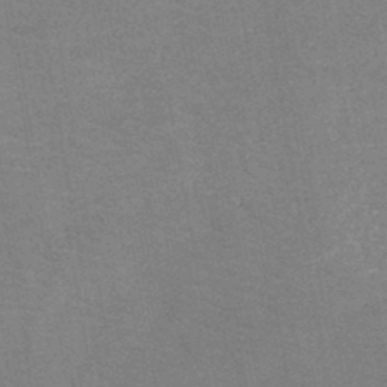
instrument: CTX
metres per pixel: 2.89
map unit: HNb
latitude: -45.4265
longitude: -37.8772
